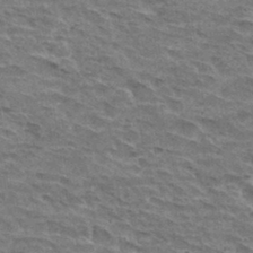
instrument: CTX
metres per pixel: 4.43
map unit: Hto
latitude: 32.7813
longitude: -45.2159
